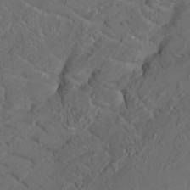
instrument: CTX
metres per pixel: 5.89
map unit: HNhu
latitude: 10.6302
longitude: 23.9745
